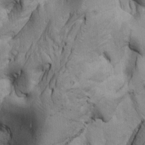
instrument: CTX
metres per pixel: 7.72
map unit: Htu
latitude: -5.8989
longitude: 151.3887
